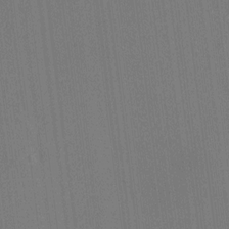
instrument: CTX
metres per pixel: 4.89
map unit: HNhu
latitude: 7.6694
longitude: 15.6533
